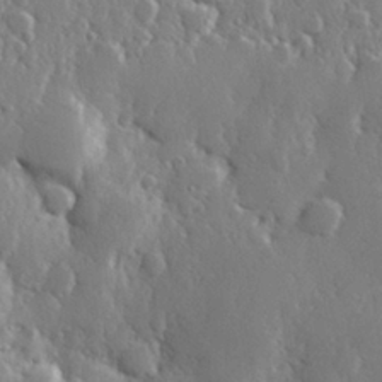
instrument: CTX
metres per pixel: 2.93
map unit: Hve
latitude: 26.6491
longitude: 150.2362
